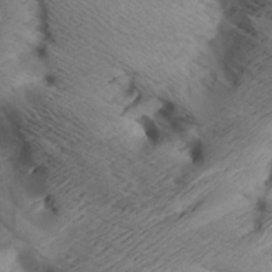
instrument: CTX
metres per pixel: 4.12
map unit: Aa
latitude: 7.3860
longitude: -140.4790
